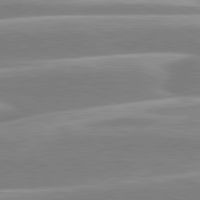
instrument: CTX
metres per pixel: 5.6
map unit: lApd
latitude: 80.5168
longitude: -128.5735
